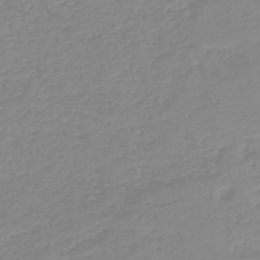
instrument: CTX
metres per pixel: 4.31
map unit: HNb
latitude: -45.1431
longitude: 54.7274
